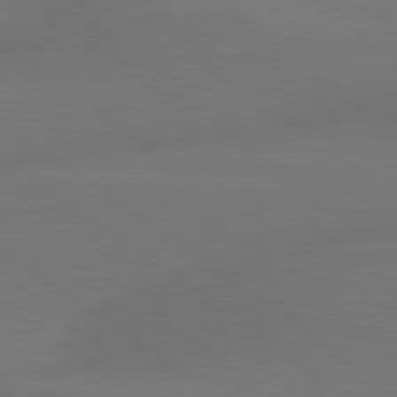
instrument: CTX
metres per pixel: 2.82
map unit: lApd
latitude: 79.7072
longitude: -89.6883
